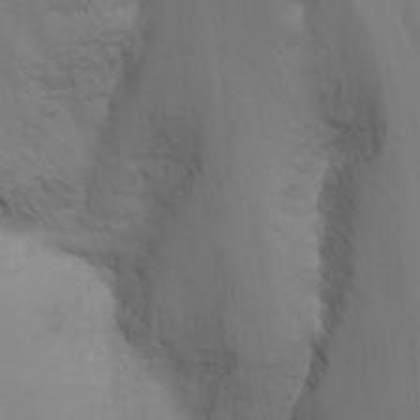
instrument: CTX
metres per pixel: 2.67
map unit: Nhu
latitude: -13.6911
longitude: -71.1781
